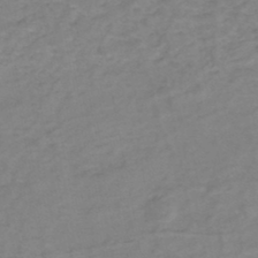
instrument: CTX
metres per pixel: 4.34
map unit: eHh
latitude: -44.8030
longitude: -30.2712
